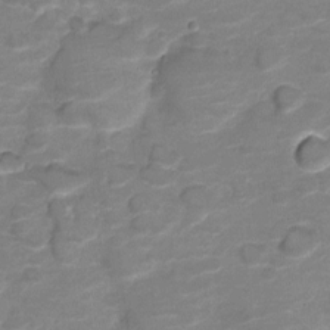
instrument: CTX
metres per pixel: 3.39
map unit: Nve
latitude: -19.8989
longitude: 103.1053
